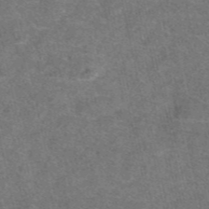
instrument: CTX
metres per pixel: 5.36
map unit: eAb
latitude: 47.6694
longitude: 104.6329
